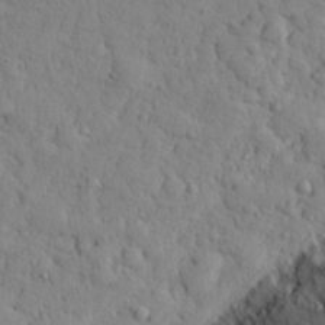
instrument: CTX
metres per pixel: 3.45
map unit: eHh
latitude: 28.1389
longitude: -75.5749
